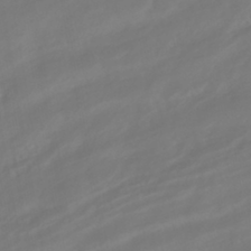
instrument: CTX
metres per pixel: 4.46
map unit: HNhu
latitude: -42.0661
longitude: 105.0486
